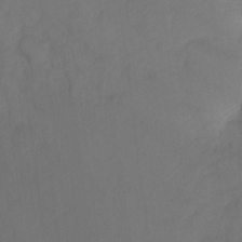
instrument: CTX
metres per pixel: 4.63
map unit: Ht
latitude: -10.1228
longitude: -35.1592
